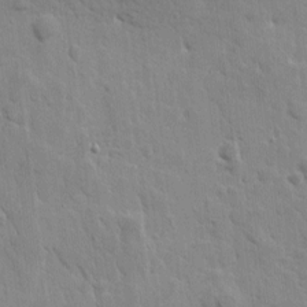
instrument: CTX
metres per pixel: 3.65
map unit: Htu
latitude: 1.3103
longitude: -178.4034
